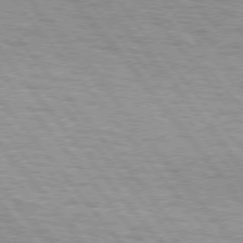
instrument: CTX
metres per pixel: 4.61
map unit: lApd
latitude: 75.6505
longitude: -81.9717
